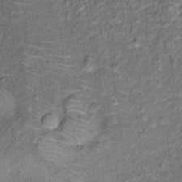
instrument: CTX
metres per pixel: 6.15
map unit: Ht
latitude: 14.7436
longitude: -40.4789
